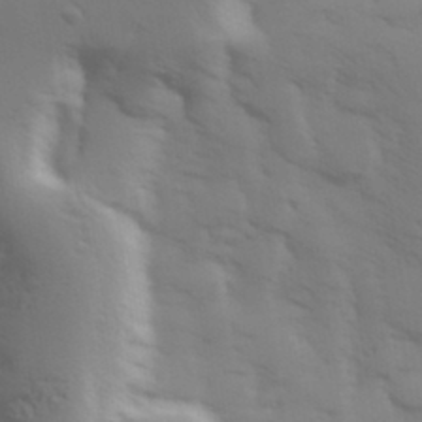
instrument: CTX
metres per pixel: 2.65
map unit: Hve
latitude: 33.0081
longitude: 150.2173
